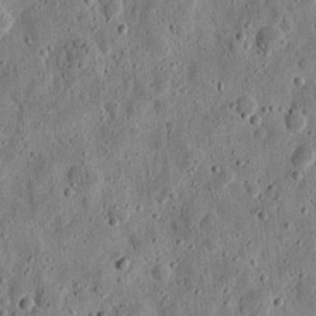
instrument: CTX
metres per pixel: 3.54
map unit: eHh
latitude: 11.3104
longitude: -73.6316
